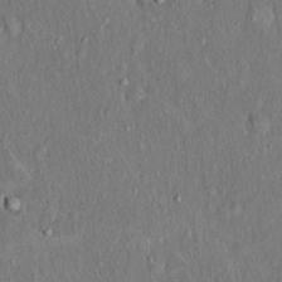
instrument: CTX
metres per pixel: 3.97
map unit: Hto
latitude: 18.4790
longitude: -60.9513
